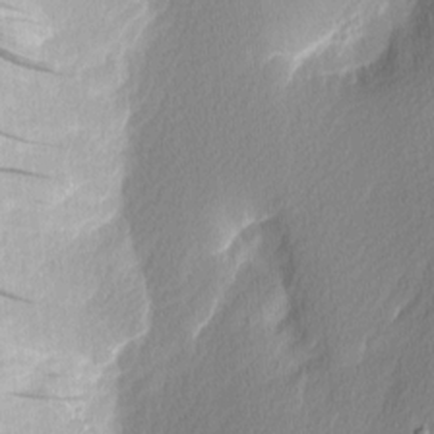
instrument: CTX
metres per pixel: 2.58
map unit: Nhu
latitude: 2.7057
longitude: -76.3467
